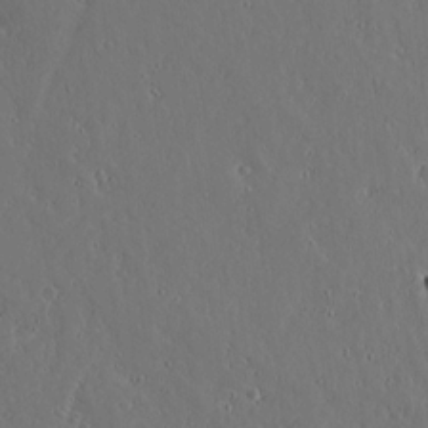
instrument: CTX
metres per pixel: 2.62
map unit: lAvf
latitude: 16.8002
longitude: -126.7246
